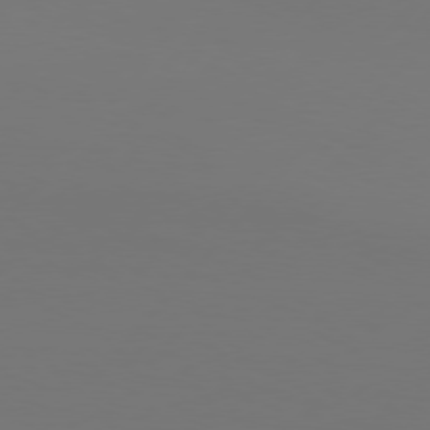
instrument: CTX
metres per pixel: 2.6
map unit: Hpe
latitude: 76.5545
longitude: -138.2711
